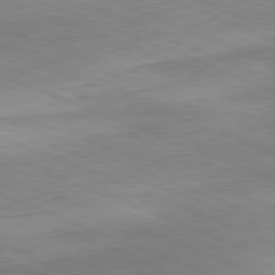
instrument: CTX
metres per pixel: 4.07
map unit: Ap
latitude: -81.8612
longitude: -82.3089
